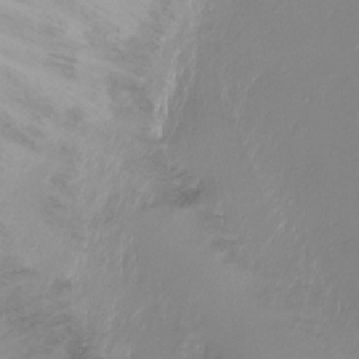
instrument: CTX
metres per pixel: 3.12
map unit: Ht
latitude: -8.2172
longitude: -27.1781
